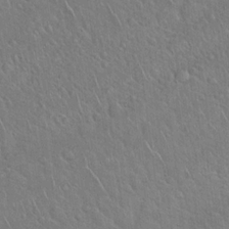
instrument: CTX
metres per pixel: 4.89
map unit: Hto
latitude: 18.9891
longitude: -51.1025
